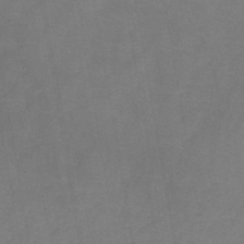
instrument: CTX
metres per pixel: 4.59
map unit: HNb
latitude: -43.8989
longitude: -39.0080
